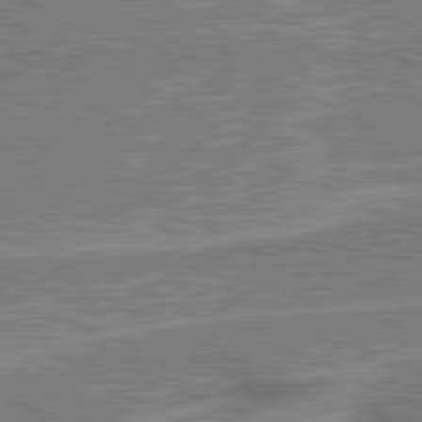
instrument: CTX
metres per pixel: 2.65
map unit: lApd
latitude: 81.0080
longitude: 142.8785
